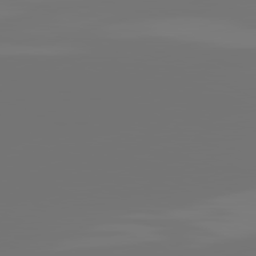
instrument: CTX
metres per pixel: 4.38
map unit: lApd
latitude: 81.8583
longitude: -153.4427
